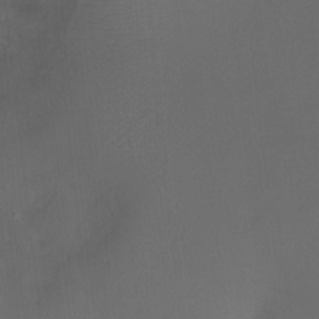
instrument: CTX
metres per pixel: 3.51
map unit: Nhu
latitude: -12.6708
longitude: -41.3670
